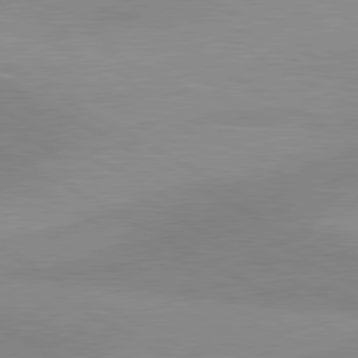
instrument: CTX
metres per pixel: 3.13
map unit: lApd
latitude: 80.6490
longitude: 125.4454
